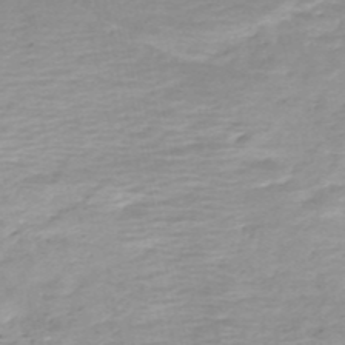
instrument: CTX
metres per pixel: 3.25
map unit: eHh
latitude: -52.8408
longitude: -24.7246
